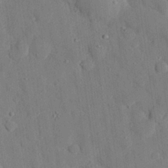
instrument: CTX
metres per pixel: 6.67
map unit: eHh
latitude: 27.3104
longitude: -79.0837
